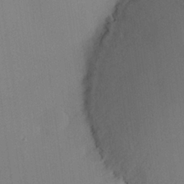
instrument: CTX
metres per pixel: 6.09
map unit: lHvf
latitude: 24.6301
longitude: 140.7085
